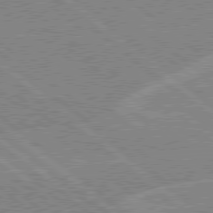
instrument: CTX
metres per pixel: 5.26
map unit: Hpe
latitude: 78.4034
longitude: -160.3089
